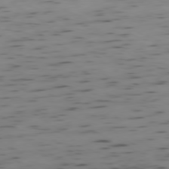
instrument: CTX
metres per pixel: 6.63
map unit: Ap
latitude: -79.0486
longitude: -61.2915
